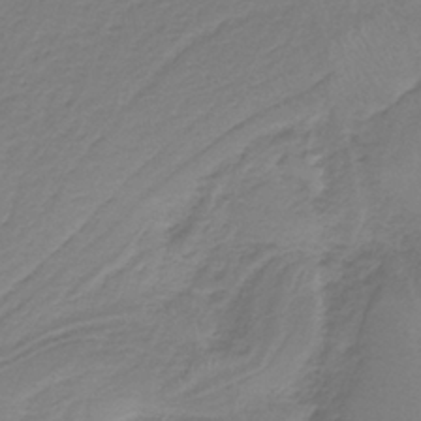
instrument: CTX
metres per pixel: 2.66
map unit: HNb
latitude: -36.6707
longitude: 56.5574
